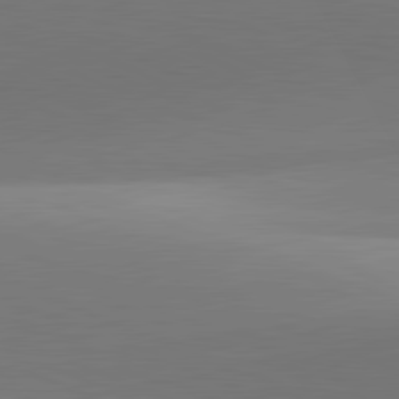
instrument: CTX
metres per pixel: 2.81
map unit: lApd
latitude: 81.7639
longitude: 143.0297
